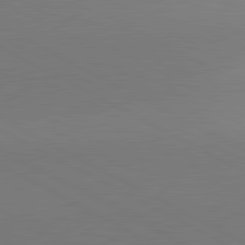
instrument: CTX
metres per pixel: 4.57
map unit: lApd
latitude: 81.4804
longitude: 151.6533
